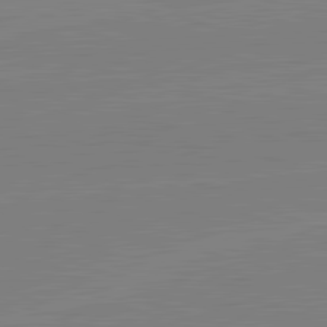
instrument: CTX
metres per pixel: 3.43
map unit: lApd
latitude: 82.1955
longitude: -158.2334
